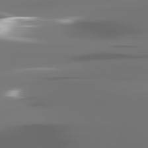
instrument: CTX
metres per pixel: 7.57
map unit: lApd
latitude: 82.2144
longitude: -145.0836
